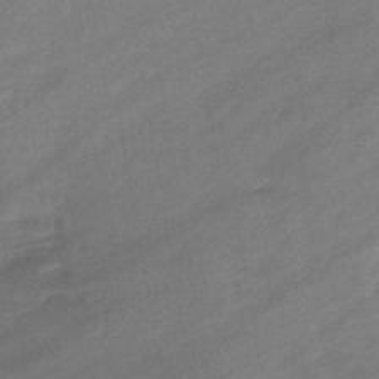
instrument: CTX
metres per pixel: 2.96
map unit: eHb
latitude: -44.7841
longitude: 85.4454
